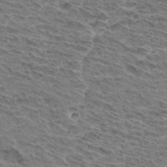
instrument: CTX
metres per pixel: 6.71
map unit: Hto
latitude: 32.8002
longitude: -44.4601
